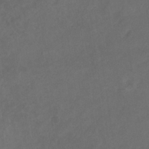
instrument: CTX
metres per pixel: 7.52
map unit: eHb
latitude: -32.3873
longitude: 72.3684
